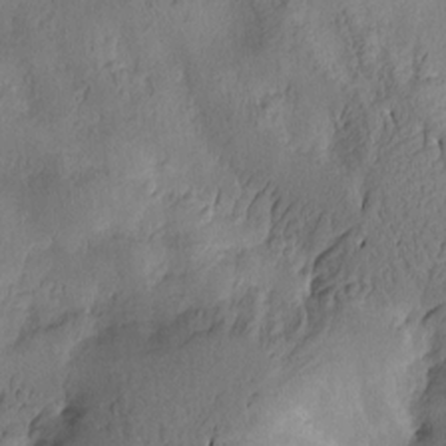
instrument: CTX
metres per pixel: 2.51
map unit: Htu
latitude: -2.5951
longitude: -176.4601
